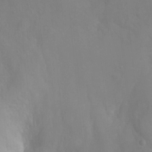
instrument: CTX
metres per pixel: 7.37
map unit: Ht
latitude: -0.5574
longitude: -34.8191
